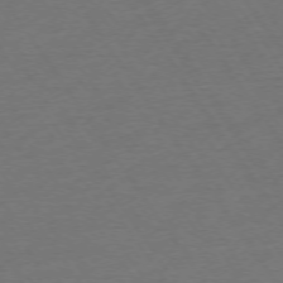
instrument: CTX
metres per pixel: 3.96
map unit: Ap
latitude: -74.8408
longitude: -90.2523
